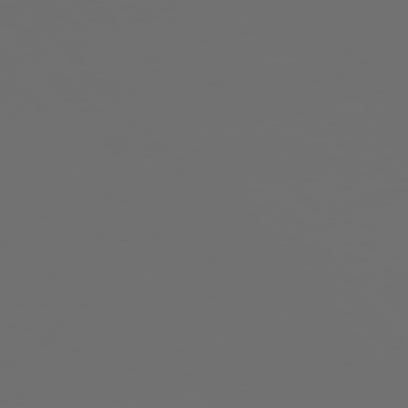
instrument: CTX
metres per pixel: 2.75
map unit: Hpe
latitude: 76.2711
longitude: -142.5168
